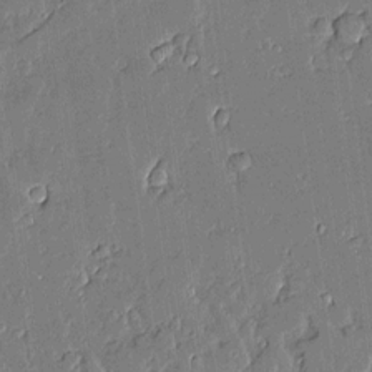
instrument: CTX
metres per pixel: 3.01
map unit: Aa
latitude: 11.4804
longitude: -128.4412
